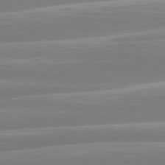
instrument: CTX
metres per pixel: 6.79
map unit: lApd
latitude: 80.7057
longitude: -129.5749
